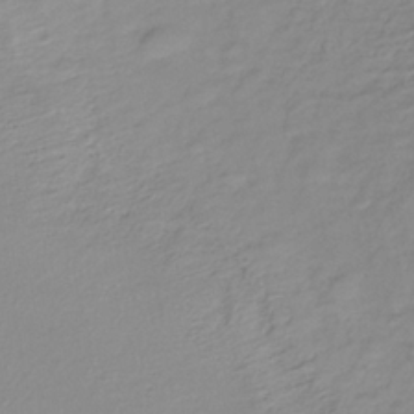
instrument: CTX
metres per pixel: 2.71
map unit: lHb
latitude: -34.1039
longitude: 64.1228
